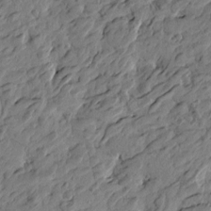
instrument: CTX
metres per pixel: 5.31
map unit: Htu
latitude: -3.8611
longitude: -179.7450
